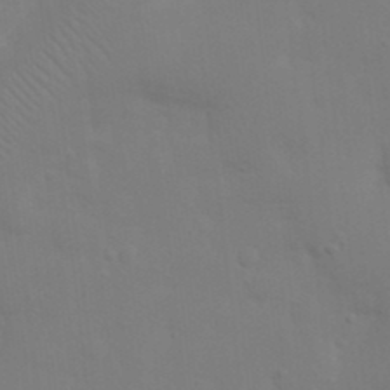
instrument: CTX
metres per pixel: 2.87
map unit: Nhu
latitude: 21.1970
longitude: -73.0270
